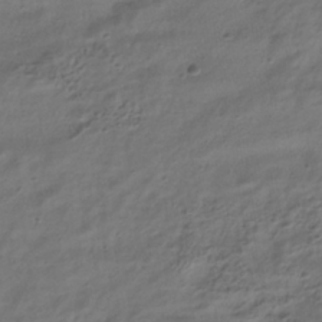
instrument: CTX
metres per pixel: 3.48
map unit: HNhu
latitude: -39.5966
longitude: 102.6707
